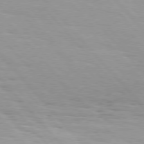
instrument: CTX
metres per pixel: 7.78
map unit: Hpe
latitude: 76.1955
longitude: -154.0255
